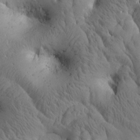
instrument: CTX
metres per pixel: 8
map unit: Htu
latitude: 2.4412
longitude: 178.3495
